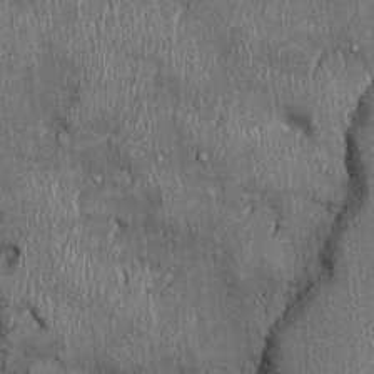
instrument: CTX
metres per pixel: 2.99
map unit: Ht
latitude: -2.2172
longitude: -13.0270
